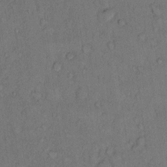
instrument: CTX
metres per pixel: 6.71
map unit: Hto
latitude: 10.4034
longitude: -58.7624
